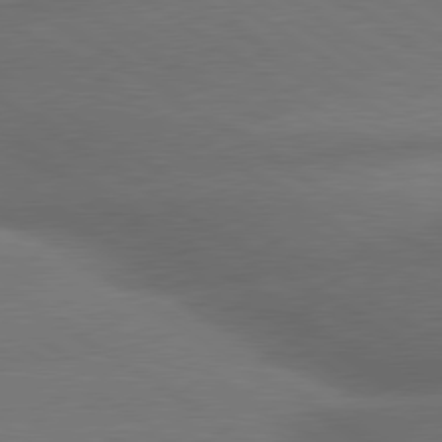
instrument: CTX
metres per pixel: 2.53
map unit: lApd
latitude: 79.5182
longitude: -154.7624
